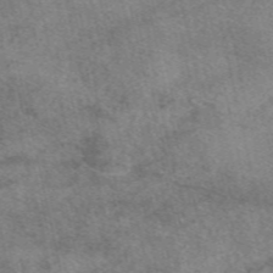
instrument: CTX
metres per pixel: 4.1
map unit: eAb
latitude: 49.1403
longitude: 121.6155
